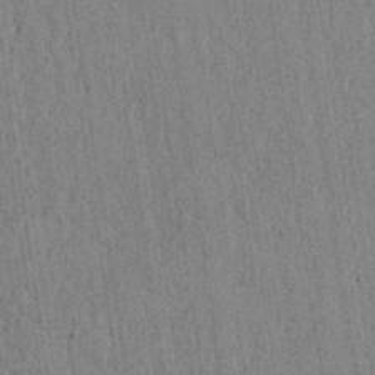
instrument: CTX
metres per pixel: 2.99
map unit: lAvf
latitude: 6.1011
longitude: 164.7463
